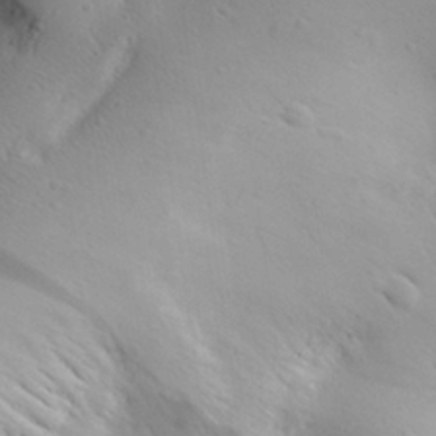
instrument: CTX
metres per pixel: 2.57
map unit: Aa
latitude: 30.8758
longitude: -143.2726
